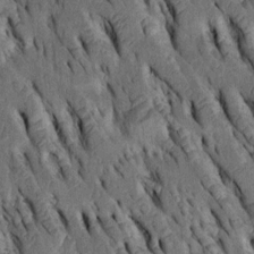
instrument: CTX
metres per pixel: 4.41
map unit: Htu
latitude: -3.1242
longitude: 151.0864
